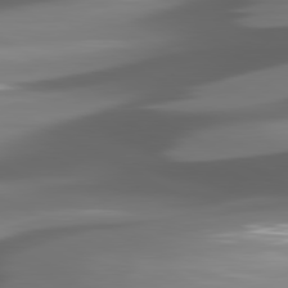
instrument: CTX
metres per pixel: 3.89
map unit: lApd
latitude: 80.8191
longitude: -144.8380
